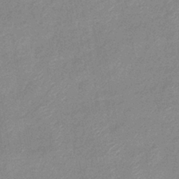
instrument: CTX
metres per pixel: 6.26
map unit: eHb
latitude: -40.1039
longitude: 79.6533
